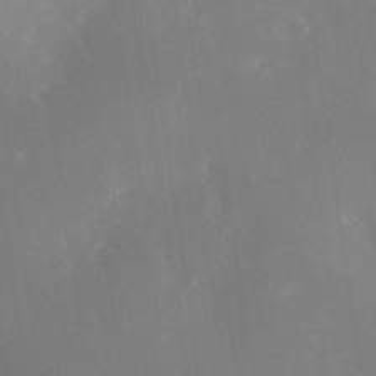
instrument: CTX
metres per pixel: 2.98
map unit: Nhe
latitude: -32.1039
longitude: -117.3104
